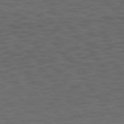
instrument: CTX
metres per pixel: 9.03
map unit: Hpe
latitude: 75.3293
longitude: -136.8380
